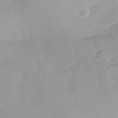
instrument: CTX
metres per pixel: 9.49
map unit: Nhe
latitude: -41.7477
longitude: -110.5735
